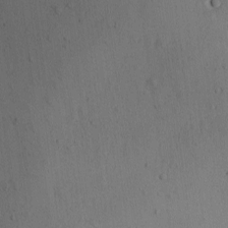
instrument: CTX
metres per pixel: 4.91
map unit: Ave
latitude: -10.0094
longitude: -121.8773
